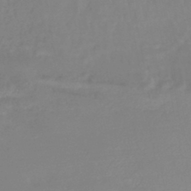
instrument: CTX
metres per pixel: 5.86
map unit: lHb
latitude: -42.6896
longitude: 77.7667
